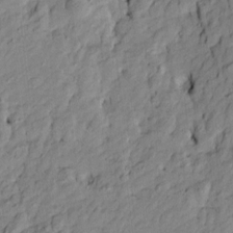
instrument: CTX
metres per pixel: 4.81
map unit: Htu
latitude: -9.8989
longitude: 177.1431
